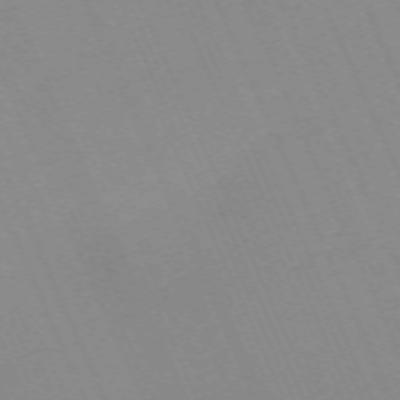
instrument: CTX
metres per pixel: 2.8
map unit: Nhu
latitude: -67.8233
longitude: 39.3510
